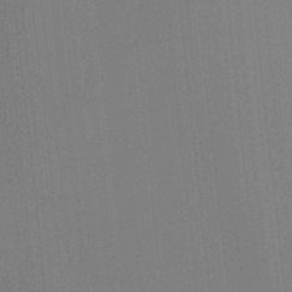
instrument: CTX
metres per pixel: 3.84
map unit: Ht
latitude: -16.3307
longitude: -47.7450
